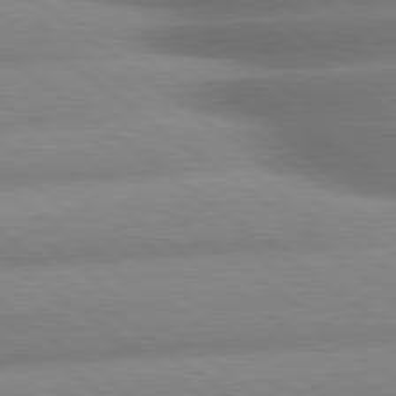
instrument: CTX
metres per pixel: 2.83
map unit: lApd
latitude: 80.3467
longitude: -160.8947
